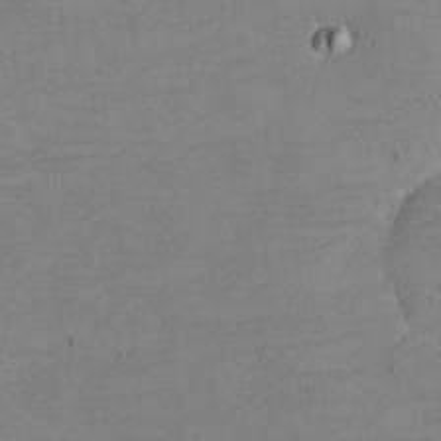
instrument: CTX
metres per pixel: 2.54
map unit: eHh
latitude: -5.0486
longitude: -82.5734
